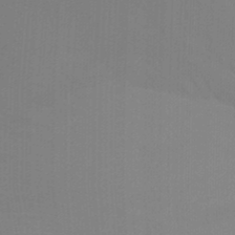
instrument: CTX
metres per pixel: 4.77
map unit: Ht
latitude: -3.8422
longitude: -26.8191
